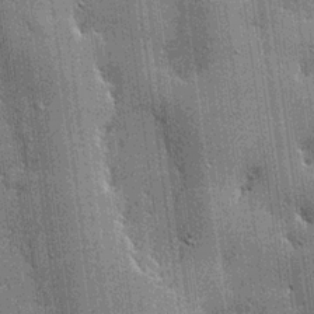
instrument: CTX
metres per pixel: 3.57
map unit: lHvf
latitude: 20.5168
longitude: 142.8219
